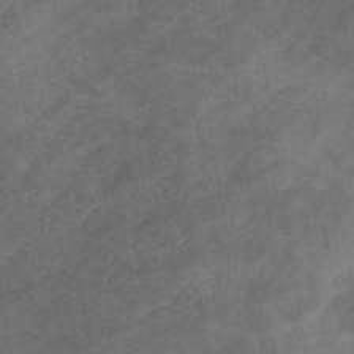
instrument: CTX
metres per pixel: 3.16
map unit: eHb
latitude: -32.5574
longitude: 71.7100
